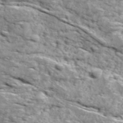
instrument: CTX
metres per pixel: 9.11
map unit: Ave
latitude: 18.6679
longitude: -135.0269
